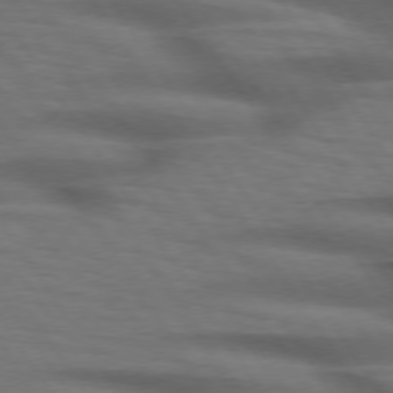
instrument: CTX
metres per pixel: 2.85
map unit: lApd
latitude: 74.4790
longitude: -74.4223
